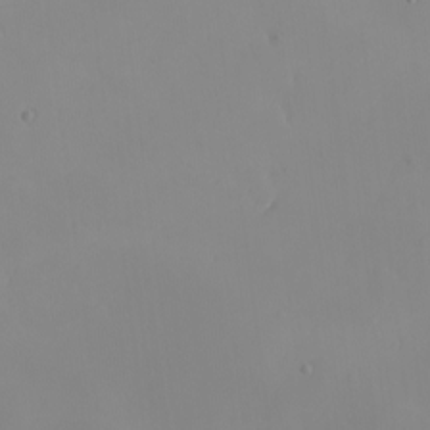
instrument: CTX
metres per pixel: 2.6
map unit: eHh
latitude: -9.1620
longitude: -68.3467
